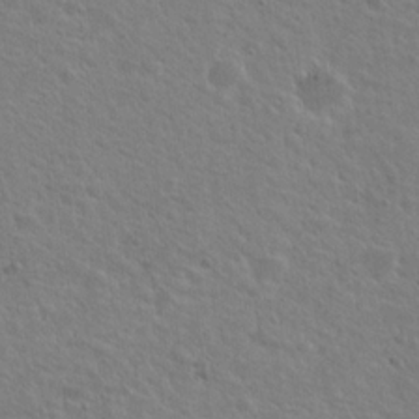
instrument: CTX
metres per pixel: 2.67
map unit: Hto
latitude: 20.3468
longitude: -54.5735
